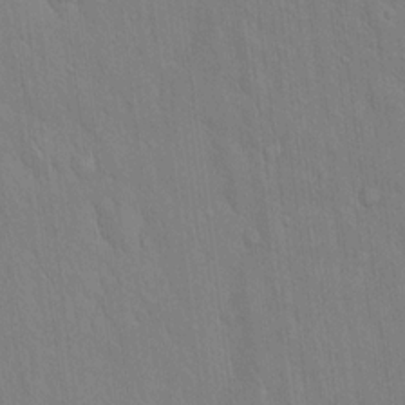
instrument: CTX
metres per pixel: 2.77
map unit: Hto
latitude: 16.3467
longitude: -57.7638
